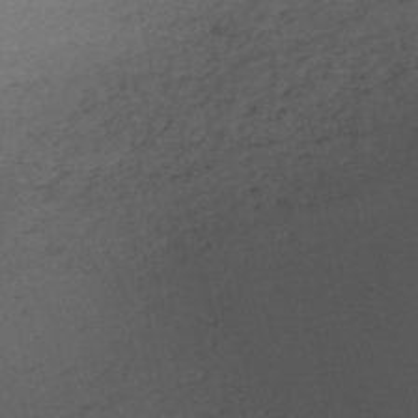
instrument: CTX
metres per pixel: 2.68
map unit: HNb
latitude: -51.6722
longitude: -39.2537
